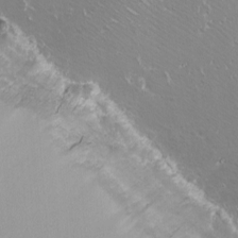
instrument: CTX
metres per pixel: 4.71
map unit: eHh
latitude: -9.0108
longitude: -69.1214
